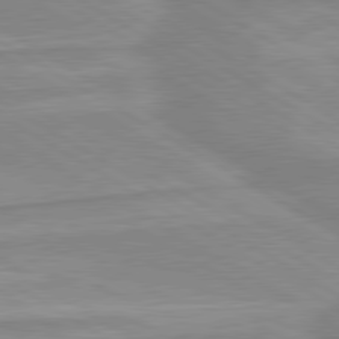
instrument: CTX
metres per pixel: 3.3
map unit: lApd
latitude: 80.1578
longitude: -172.8002
